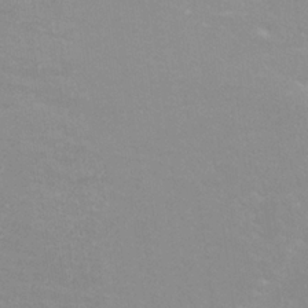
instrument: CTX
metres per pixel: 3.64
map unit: Nhu
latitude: 24.9513
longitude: -54.2522
